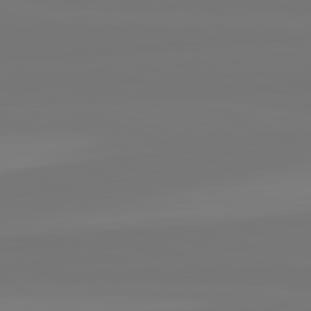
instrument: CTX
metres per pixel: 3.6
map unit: lApd
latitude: 82.3089
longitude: -176.1955
